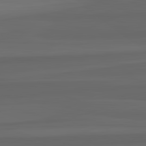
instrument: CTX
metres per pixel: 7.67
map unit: lApd
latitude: 82.9135
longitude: 159.5777
